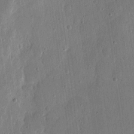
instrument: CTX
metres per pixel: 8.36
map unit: eHh
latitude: 15.7072
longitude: -69.7450
